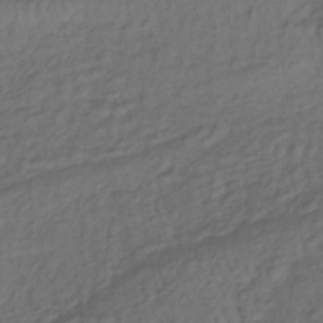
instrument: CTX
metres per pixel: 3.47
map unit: lHb
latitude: -35.0864
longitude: 69.5777
